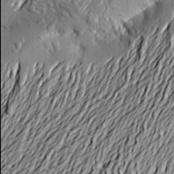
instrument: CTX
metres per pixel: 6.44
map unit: Aa
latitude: 21.1970
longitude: -149.9906
